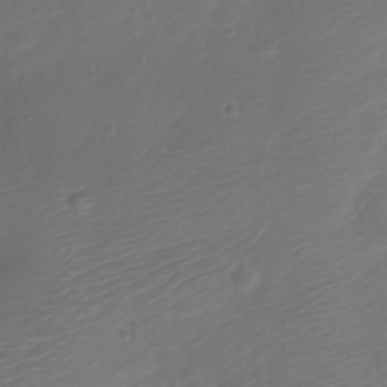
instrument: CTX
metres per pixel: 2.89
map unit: Nve
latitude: -20.2550
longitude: 107.1054
